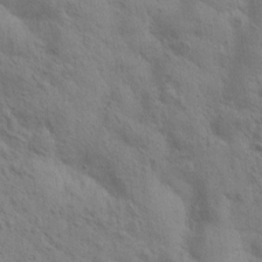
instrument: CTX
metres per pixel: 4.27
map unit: Htu
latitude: 0.2711
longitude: 174.9352
